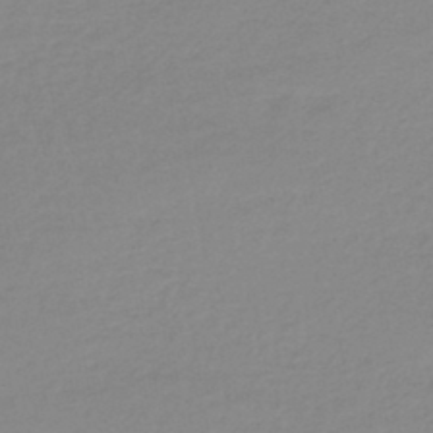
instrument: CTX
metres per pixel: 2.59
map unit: lHb
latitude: -44.1984
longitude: 64.1795
